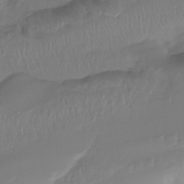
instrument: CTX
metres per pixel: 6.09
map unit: Htu
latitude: -15.1431
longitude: -45.7827
